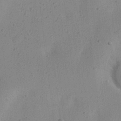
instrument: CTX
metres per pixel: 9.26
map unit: eHh
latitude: 24.4601
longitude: -70.0444
